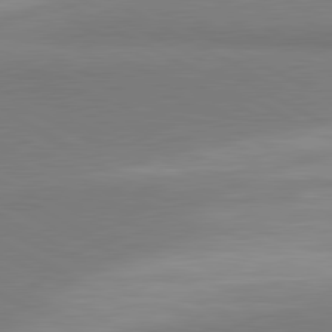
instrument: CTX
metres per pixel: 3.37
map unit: lApd
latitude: 81.1970
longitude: 158.7652
